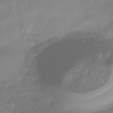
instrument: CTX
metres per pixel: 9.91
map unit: Nhe
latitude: -38.1039
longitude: -120.3090
